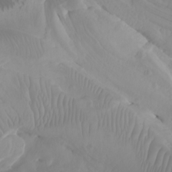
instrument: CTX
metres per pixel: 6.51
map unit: Htu
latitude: -8.1984
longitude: -65.8772
